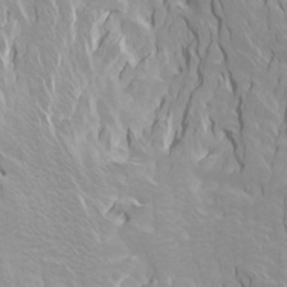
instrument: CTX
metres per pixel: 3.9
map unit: Htu
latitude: -4.5762
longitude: -72.4223
